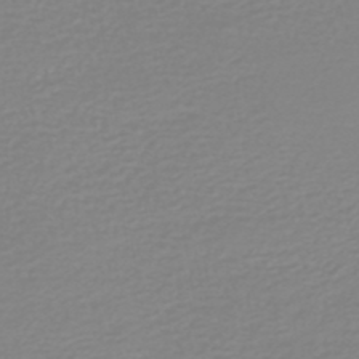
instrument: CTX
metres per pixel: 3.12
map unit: HNb
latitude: -45.6344
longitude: 54.4440
